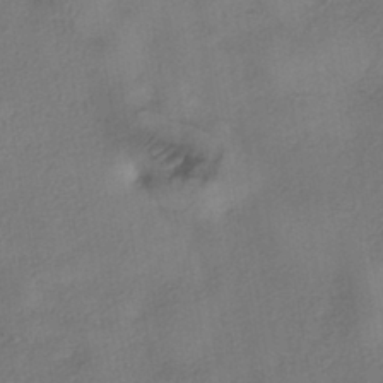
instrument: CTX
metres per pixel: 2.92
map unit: eHh
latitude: -41.3509
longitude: 119.5399
